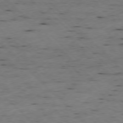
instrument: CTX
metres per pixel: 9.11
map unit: Ap
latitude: -77.7289
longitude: -61.3292
